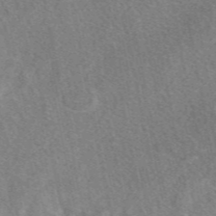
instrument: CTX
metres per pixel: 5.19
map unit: eAb
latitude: 47.8017
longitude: 118.7652
